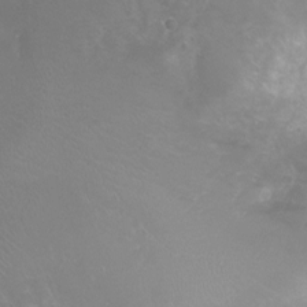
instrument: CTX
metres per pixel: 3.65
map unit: Ht
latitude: -6.1983
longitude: -19.4804
